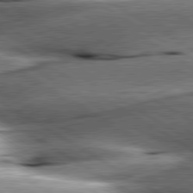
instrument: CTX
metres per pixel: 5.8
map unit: lApd
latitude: 80.3656
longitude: -142.4412
